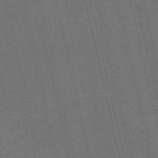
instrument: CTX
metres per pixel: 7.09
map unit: HNb
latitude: -52.1227
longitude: -40.8946
